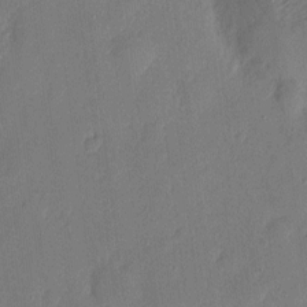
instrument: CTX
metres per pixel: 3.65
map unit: eHh
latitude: 5.3859
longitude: -72.6113
